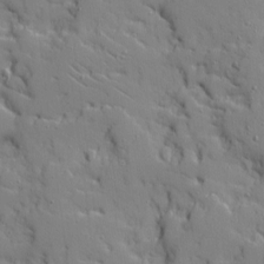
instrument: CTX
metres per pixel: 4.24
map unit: Ave
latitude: 10.6680
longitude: -101.5182
